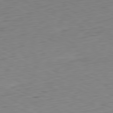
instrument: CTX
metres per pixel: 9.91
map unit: Ap
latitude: -81.4833
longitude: -59.8961
